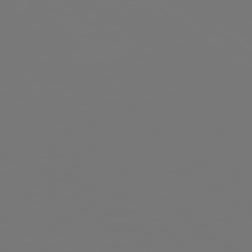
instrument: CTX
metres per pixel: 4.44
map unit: Hpe
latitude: 78.8380
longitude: -138.3845
